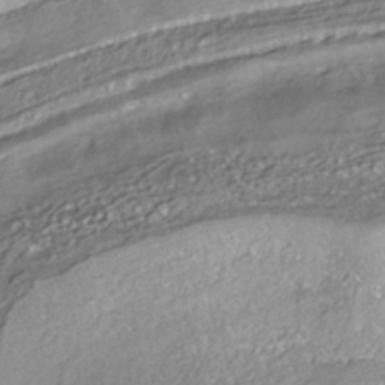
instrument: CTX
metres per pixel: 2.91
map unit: ANa
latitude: -38.4818
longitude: 97.4077
